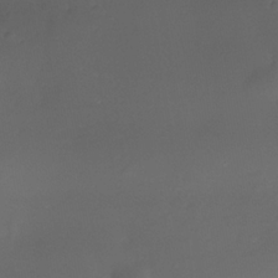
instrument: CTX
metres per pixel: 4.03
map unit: Nhe
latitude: -35.7855
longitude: -117.7639
